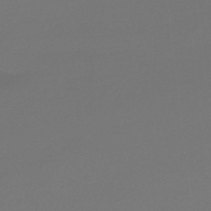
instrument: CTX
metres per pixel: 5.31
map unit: lHb
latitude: -47.8233
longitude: 65.6911
